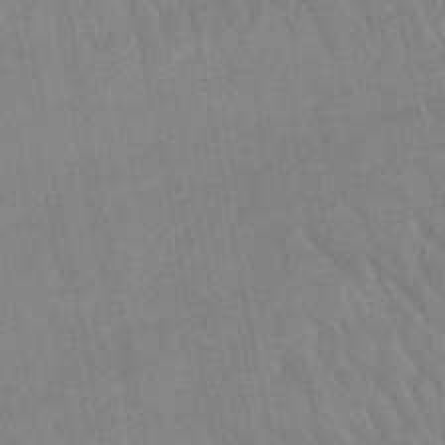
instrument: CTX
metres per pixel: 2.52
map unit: lHb
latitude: -48.7463
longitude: 74.6519
